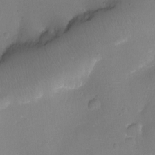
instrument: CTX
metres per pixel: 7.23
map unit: Ht
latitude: -16.2173
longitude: -40.9513
